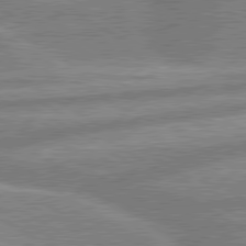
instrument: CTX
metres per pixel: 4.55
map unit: lApd
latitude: 80.2522
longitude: -167.3481
